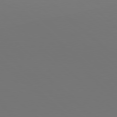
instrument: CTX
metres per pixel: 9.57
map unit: Hpe
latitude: 77.9150
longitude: -171.7261
